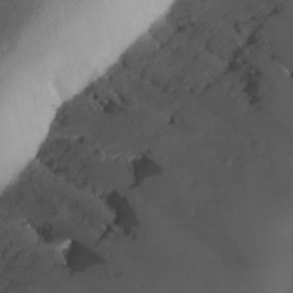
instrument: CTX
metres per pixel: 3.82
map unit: Ave
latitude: -7.7288
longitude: -119.6316
